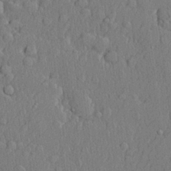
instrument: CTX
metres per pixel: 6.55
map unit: lHvf
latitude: 21.5749
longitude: 142.7841
